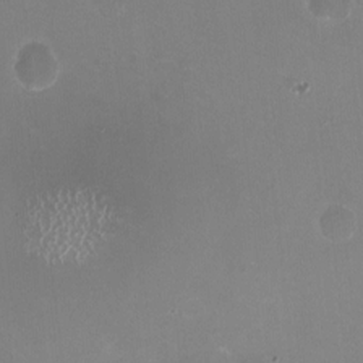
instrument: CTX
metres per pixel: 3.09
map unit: HNhu
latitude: -1.7289
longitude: -3.1781
